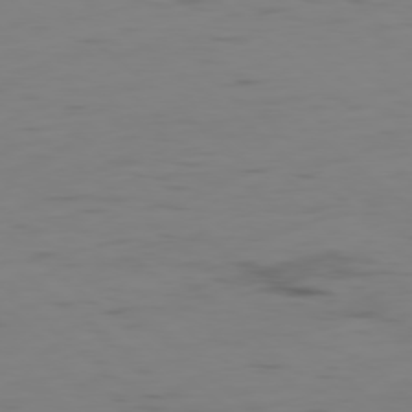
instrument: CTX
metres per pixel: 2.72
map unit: Hpe
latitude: -78.8597
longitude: 15.6155
